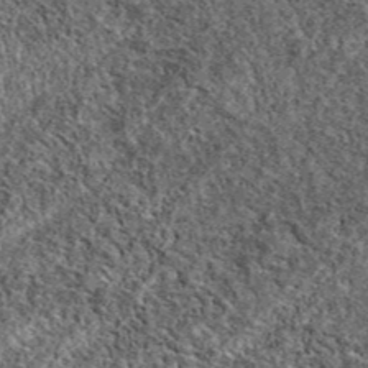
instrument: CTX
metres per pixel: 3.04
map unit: eAb
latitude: 37.7260
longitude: 110.3684
